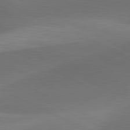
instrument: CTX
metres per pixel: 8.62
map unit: lApd
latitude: 81.4237
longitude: 132.2929
